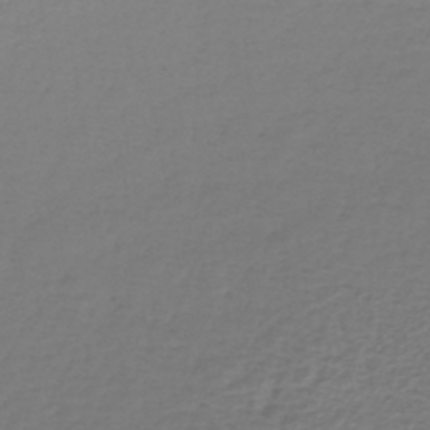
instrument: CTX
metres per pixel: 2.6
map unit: lHb
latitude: -43.4454
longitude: 71.6911
